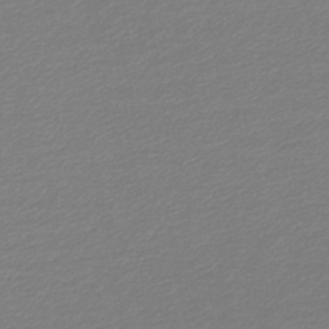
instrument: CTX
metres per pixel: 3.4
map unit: lHb
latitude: -46.1794
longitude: 68.0472
